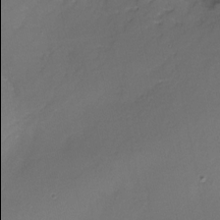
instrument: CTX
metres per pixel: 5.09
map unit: Nhe
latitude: -27.4076
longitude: -109.9906
